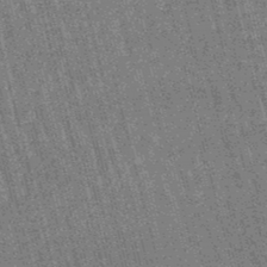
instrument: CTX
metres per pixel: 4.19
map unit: lHb
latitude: -46.5573
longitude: 78.3495
